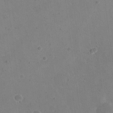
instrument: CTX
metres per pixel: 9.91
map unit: eHh
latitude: 20.2145
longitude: -64.9514
